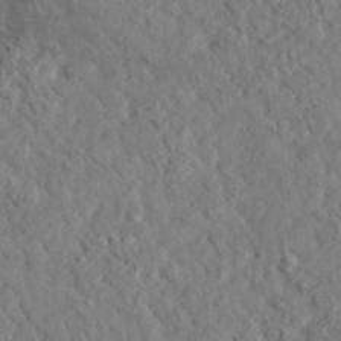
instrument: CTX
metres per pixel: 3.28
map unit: lHvf
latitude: 35.7071
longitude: -85.5371
